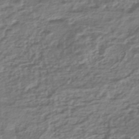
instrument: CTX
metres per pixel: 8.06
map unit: HNhu
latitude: -45.2376
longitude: 97.3510
